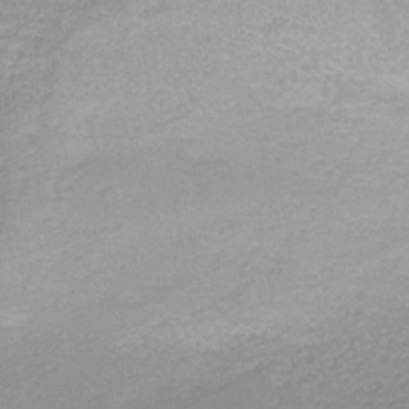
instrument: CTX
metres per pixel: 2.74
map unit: ANa
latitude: -37.8233
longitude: 94.5007
